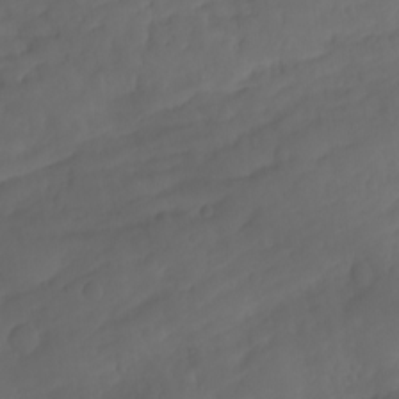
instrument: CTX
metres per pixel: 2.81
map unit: Aa
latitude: -10.8975
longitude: -68.7435
